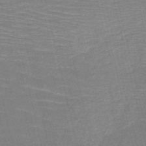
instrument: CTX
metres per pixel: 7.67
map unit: HNb
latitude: -50.4440
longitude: -45.1214
